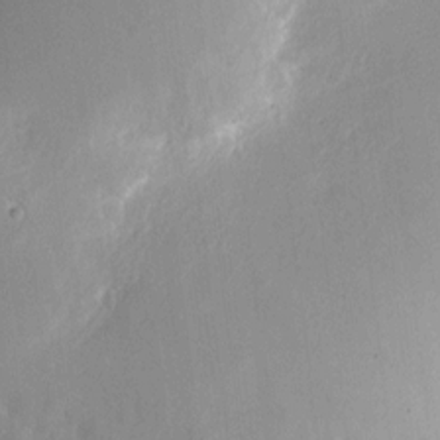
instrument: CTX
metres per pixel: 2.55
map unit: eHh
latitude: 7.6694
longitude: -75.0836
